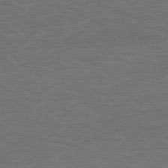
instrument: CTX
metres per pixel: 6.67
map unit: Ap
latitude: -78.5762
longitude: -79.4427
